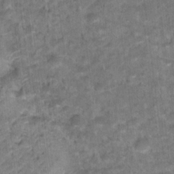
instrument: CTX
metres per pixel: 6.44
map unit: Hto
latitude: 17.8205
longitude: -36.6869
